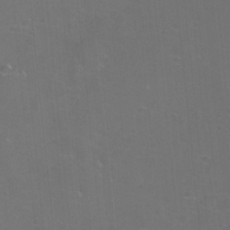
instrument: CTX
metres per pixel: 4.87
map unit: eHh
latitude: -11.9367
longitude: -60.8002
